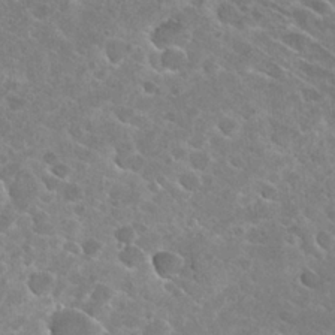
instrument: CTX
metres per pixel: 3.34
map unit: Hto
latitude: 25.7638
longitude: -41.6504
